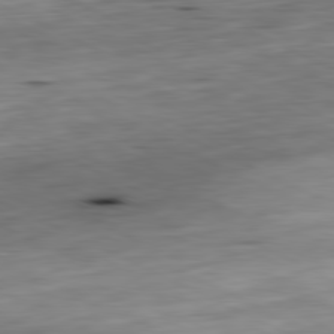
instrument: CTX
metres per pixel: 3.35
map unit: Ap
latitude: -81.2187
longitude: -69.7072
